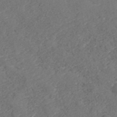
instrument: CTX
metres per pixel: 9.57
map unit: ANa
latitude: 43.6505
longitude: 36.1605
